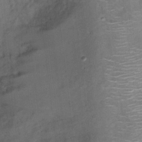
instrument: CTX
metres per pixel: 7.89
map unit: Nhu
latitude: 3.5938
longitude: -15.9906
